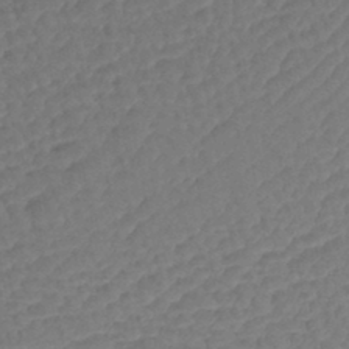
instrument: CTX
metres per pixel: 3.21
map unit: lHb
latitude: -43.0297
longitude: 78.4062
